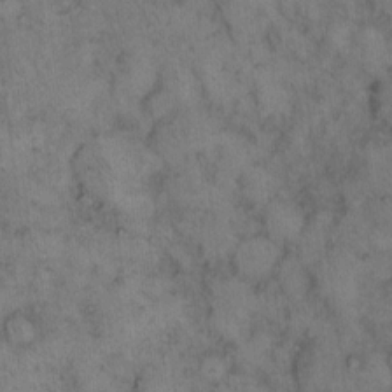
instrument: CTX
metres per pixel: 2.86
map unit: eHh
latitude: 15.2159
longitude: -64.3089
